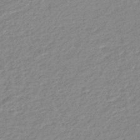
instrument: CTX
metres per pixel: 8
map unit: eHb
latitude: -45.4265
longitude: 89.5399
